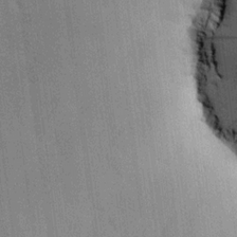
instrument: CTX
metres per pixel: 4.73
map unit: HNhu
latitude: 14.1011
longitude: 14.2740
